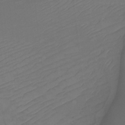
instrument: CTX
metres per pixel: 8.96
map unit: Htu
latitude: -12.8219
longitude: -46.8569
